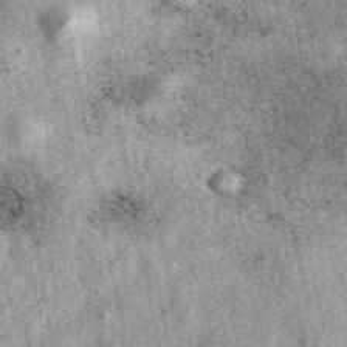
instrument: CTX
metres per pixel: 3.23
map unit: eAb
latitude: 39.7638
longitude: 110.1417
